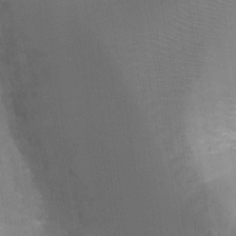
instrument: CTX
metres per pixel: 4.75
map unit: Ht
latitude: -6.1039
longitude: -29.6316
